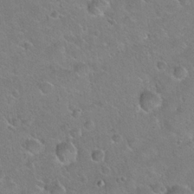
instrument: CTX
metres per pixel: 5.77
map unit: Hto
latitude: 21.1026
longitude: -50.4979
